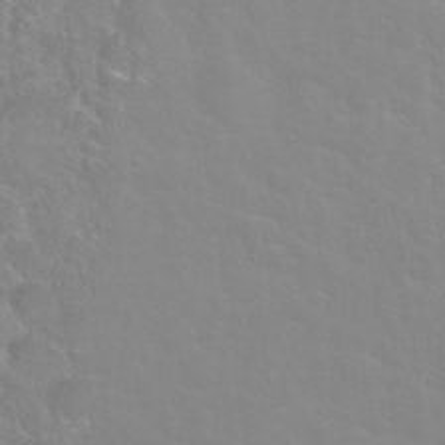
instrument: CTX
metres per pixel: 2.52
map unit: Nhu
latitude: 28.3278
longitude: -52.2145
